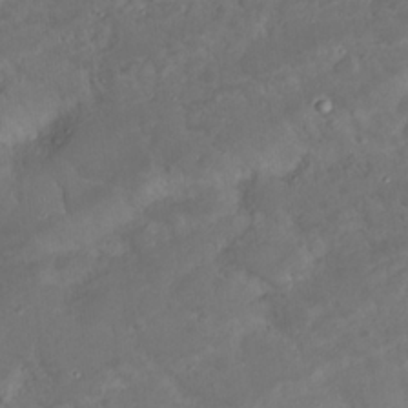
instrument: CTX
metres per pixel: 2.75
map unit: Nhu
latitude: 23.0836
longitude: -62.6869
